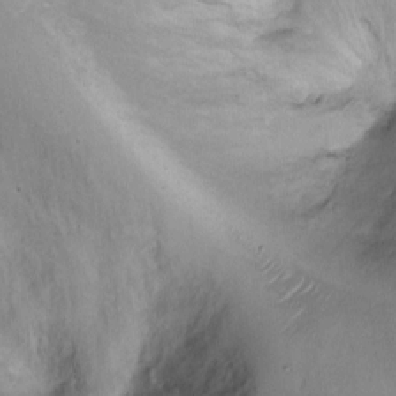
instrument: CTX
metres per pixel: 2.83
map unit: Ht
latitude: -2.4629
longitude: -14.3846
